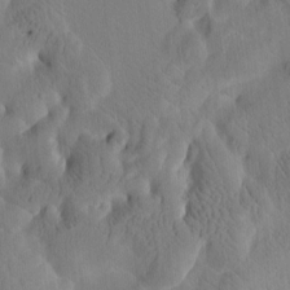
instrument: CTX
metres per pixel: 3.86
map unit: Htu
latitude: -2.5951
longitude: 168.2361
